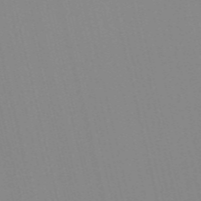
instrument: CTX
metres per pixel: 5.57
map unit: Nve
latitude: -57.5966
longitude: 60.8408
